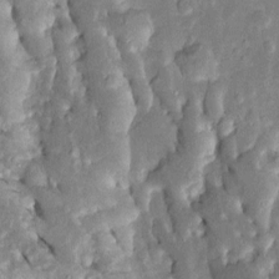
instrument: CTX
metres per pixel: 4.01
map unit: Htu
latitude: -0.6708
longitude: 149.4266
